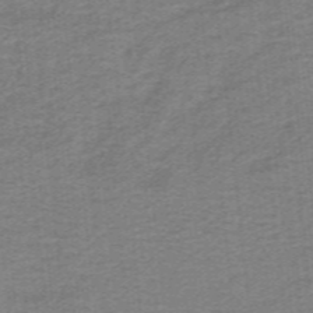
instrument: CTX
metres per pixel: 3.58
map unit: lHb
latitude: -41.4454
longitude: 54.1606
